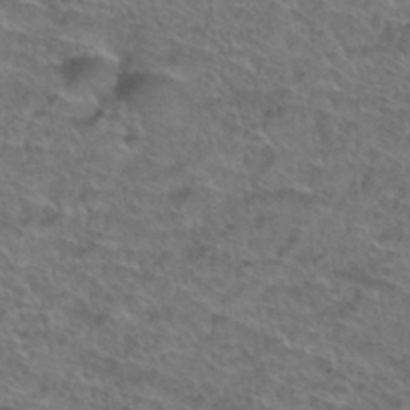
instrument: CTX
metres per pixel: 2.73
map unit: Hto
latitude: 39.0080
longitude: -43.6127
